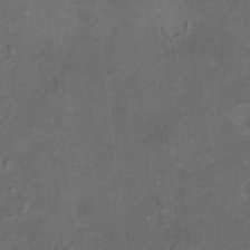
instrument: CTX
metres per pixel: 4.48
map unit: HNhu
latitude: 4.9892
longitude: 13.7289
